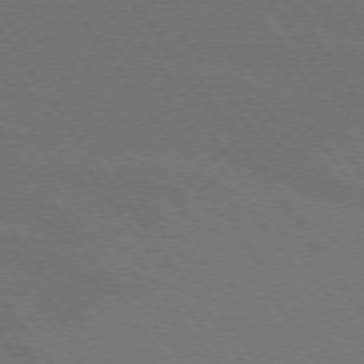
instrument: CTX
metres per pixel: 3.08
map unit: lApd
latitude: 73.7639
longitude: -72.0822
